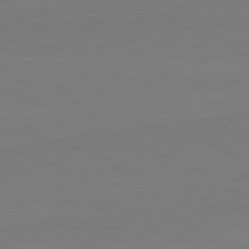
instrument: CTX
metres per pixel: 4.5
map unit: lApd
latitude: 82.1199
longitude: 164.8408
